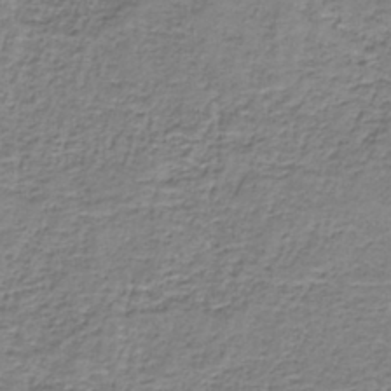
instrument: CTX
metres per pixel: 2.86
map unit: eAb
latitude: -37.4643
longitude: 52.8219
